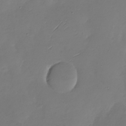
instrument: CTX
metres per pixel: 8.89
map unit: Nhu
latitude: -28.8030
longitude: -59.8772
